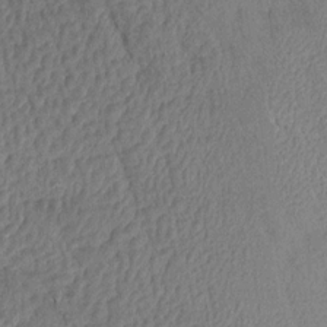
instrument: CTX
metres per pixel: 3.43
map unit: Aa
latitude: 15.2159
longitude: -146.4034
